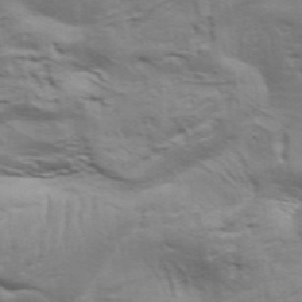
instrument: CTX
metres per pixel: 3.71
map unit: Aa
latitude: 34.2900
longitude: -136.0822
